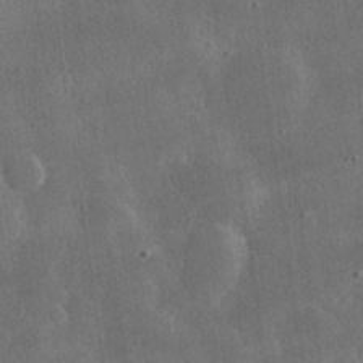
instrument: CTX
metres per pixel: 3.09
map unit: lHvf
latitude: 31.3104
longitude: -92.9513
